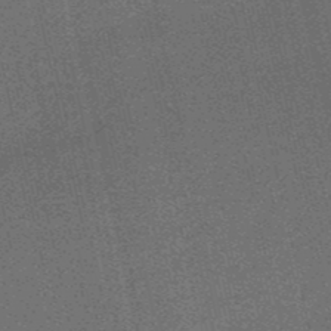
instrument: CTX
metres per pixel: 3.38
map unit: lHb
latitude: -50.5385
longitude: 79.7477
